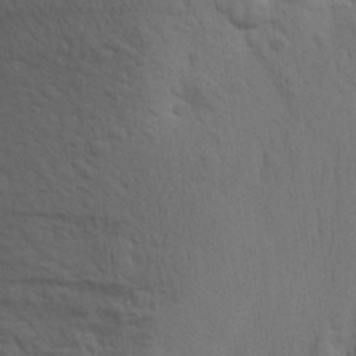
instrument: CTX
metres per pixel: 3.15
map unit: Aa
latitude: 24.3845
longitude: -148.8758
